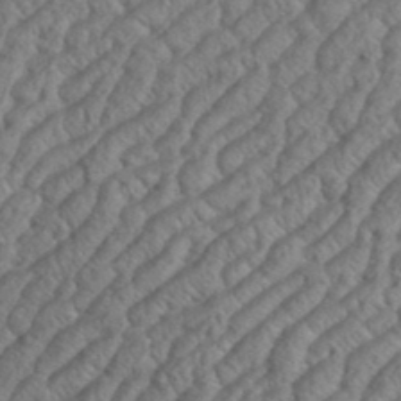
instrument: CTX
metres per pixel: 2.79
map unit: eHh
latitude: 37.1970
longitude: -137.4994
